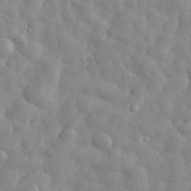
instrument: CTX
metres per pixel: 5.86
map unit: eHh
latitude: 32.0444
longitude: -73.0081
